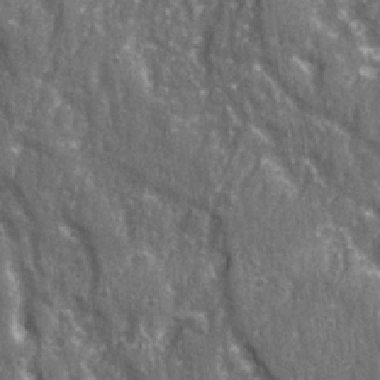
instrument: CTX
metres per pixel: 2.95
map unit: Ave
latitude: 22.6868
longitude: -133.5182
